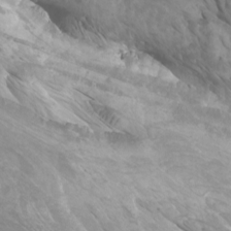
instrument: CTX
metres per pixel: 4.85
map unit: Htu
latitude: -6.4440
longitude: -75.4993
